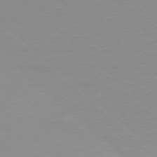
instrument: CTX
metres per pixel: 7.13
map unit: Ap
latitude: -78.3495
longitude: -57.6127
